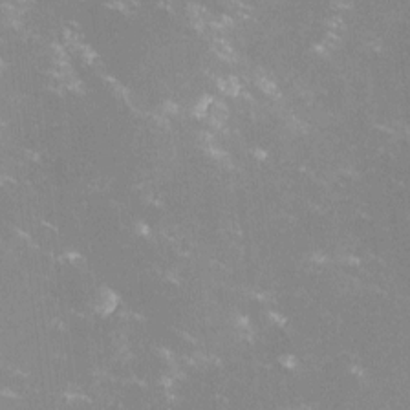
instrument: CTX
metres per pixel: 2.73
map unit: lHvf
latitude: -13.5399
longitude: -100.1956
